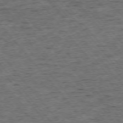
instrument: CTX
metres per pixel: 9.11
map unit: Ap
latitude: -75.4455
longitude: -90.2334
